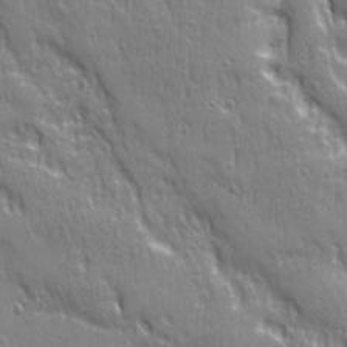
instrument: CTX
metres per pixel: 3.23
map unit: Ave
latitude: 22.0822
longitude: -134.8947
